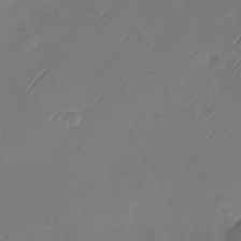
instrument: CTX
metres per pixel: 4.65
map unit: Nhu
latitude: -28.8597
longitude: -59.9906
